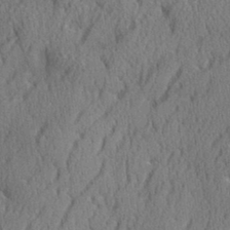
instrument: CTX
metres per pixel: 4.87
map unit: eHh
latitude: 33.7261
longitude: -141.2725
